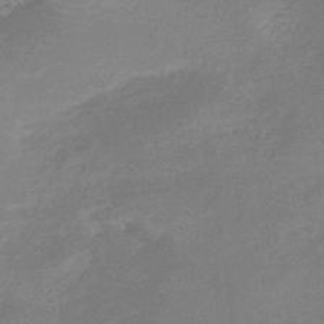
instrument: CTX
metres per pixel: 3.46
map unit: HNb
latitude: -46.6329
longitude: -39.2915
